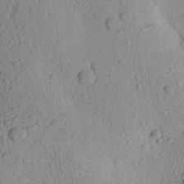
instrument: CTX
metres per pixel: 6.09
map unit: Aa
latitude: 23.7827
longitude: -144.5546
